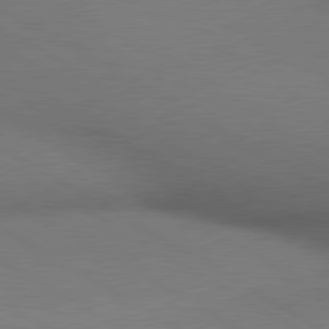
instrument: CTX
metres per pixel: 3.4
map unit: lApd
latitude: 80.4223
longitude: 136.3306
